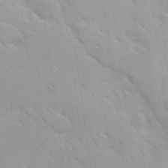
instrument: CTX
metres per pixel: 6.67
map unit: Ave
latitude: 9.7828
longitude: -103.2348
